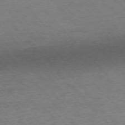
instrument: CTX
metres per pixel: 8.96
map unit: Ap
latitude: -76.6330
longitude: -87.6694
